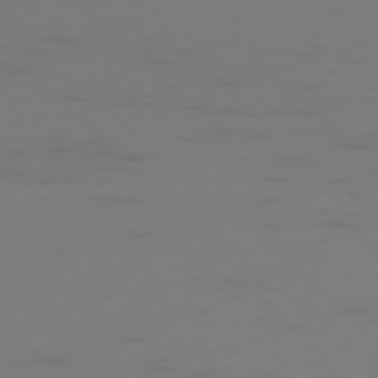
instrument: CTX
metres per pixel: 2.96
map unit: Ap
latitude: -78.3873
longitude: -64.9514
